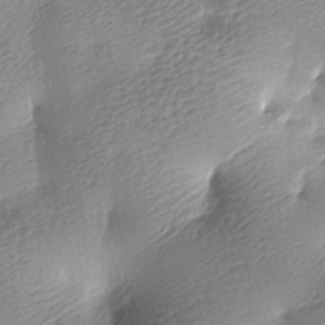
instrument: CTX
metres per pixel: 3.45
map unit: lAa
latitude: -8.9542
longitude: -127.1781
